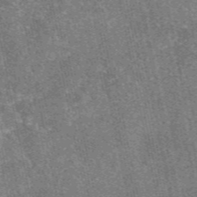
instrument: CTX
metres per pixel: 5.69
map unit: eAb
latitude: 47.9528
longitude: 106.3684
